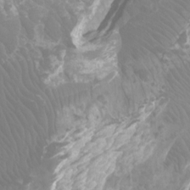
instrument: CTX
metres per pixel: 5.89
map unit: Ht
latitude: -4.0094
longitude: -18.6112
